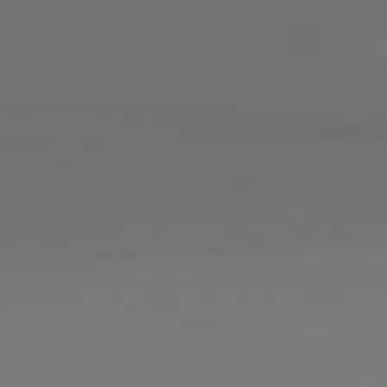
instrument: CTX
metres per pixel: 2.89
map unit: Hpe
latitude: 78.1767
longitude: -133.1781
